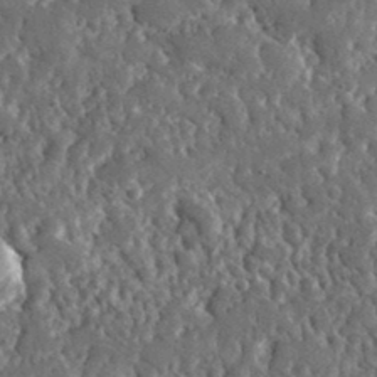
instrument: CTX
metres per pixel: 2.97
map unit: lHvf
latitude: 35.4426
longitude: -87.4804
